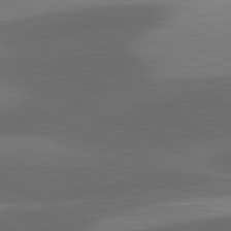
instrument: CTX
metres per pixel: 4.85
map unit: lApd
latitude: 81.3671
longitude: 127.0864
